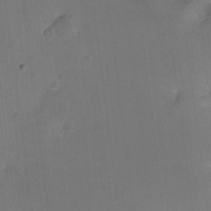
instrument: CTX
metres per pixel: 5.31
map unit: Ht
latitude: -11.3132
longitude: -45.3670
